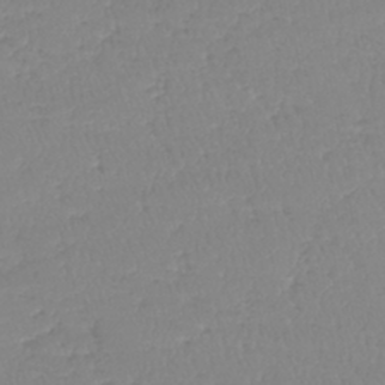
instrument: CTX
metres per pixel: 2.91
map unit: lHb
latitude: -40.3117
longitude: 68.1794
